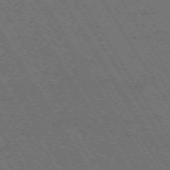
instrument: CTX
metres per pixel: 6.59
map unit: Hpe
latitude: -73.8044
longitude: 3.6154
